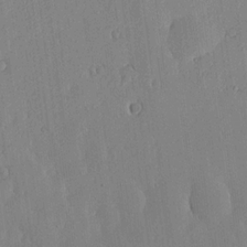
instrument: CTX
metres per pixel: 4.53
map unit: lHvf
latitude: 18.3656
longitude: -114.9702
